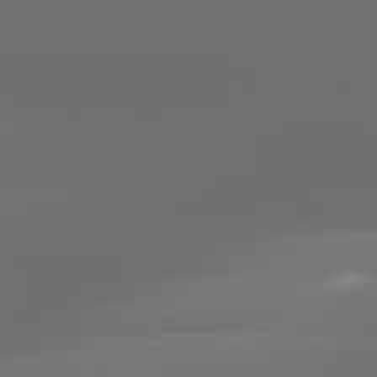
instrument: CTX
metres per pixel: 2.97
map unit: lApd
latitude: 81.1970
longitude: -136.1767
